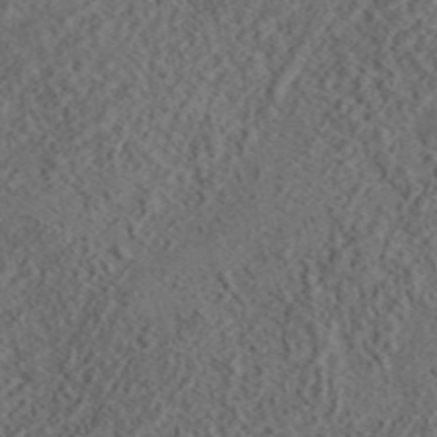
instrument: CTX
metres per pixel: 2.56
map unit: eAb
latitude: 43.9717
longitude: 116.5195
